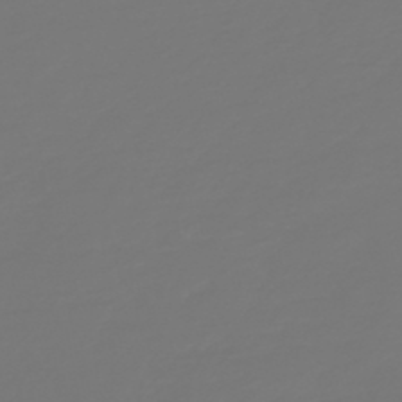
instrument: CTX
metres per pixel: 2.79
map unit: HNb
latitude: -46.8597
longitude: 56.4251
